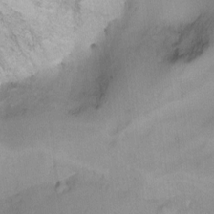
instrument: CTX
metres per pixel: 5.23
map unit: Ht
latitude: 0.6490
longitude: -37.3860
